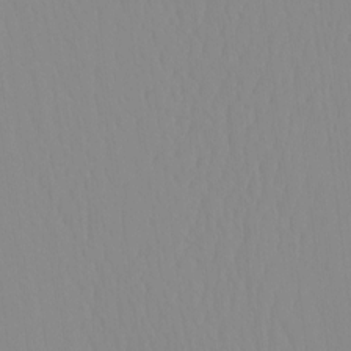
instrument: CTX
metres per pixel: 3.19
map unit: HNhu
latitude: -4.6518
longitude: 14.6519
